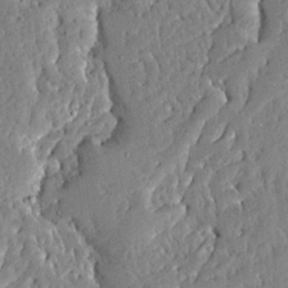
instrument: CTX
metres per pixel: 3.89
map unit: Ave
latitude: 13.1781
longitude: -137.2159
